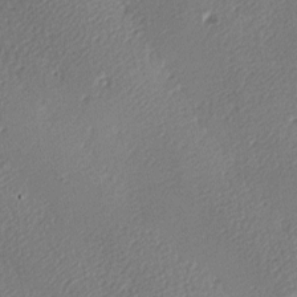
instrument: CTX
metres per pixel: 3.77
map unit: lAa
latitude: -9.5966
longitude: -127.7828
